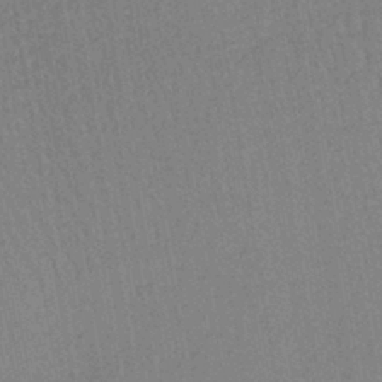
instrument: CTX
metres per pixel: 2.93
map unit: lHb
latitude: -40.8975
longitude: 60.5763
